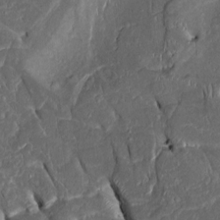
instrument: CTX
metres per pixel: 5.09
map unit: Htu
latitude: -1.3888
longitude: 149.5022
